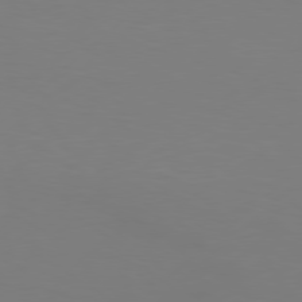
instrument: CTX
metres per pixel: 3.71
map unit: Hpe
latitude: 76.8569
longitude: -131.5560
